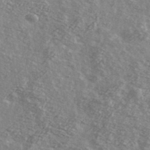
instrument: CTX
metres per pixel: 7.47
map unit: Ave
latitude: 39.2726
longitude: -109.2914
